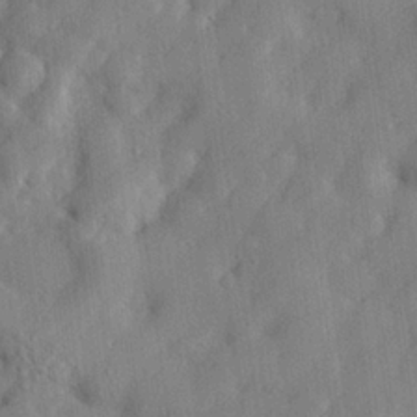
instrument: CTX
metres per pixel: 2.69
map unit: lHvf
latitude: 24.2711
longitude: 143.1431
